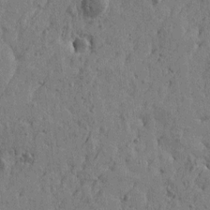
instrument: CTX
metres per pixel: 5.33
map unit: Htu
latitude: -5.9367
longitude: 179.6533
